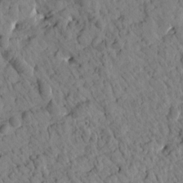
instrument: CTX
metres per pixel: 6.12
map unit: Htu
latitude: 1.4426
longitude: 177.6911
